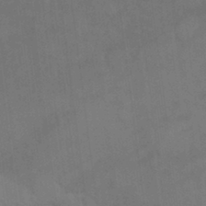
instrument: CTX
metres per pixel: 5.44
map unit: HNhu
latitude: 2.8380
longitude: 9.3510
